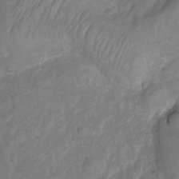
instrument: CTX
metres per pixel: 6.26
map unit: Ht
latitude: -2.1227
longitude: -29.5938
